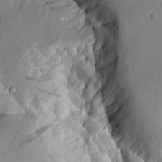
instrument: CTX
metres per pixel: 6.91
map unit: Aa
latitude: 9.9906
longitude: -126.4223
